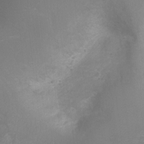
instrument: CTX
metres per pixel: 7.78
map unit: Ht
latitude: -6.4440
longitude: -37.8772
